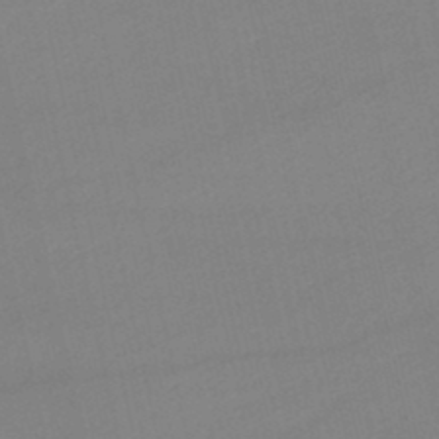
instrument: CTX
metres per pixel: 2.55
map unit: lHb
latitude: -47.0108
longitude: 67.1620
